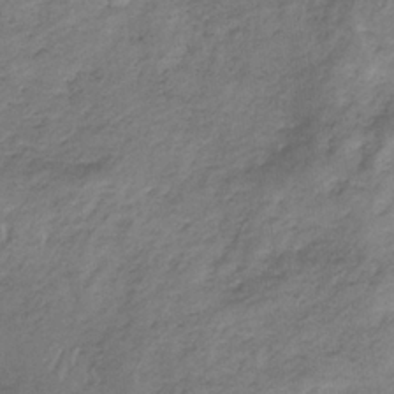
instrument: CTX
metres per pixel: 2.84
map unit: HNb
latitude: -33.2187
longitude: 62.0094
